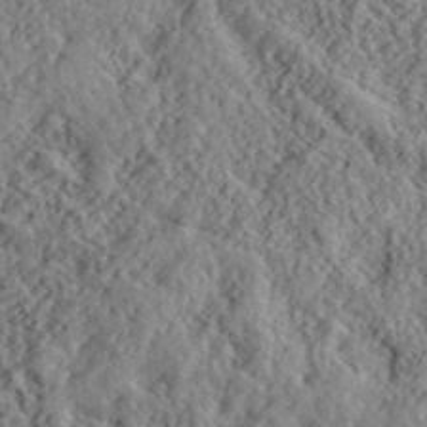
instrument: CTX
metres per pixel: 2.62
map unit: lHvf
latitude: 40.3278
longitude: -88.4979
